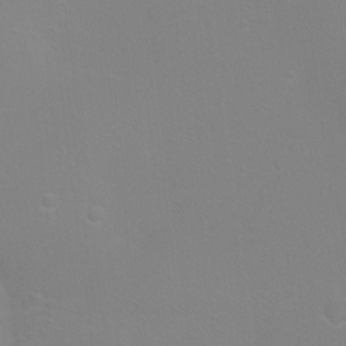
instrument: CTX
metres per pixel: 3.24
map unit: Ht
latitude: -6.3117
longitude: -28.6868
